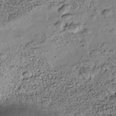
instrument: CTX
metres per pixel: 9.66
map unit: Nhe
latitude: -40.0094
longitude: -117.0459
